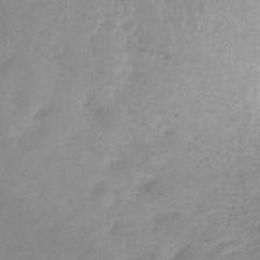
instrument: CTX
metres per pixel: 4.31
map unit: Ht
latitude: -15.6155
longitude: -45.8583
